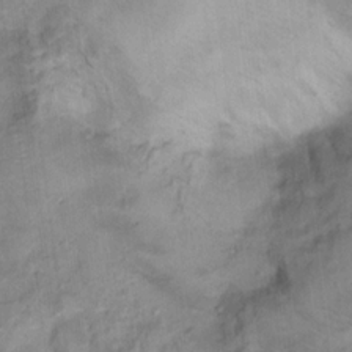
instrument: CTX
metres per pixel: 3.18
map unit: Ht
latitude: 15.2348
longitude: -37.1592
